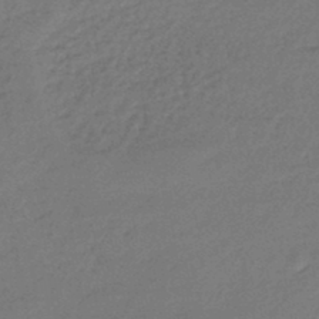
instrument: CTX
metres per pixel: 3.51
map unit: lHb
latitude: -45.9556
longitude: 62.9352
